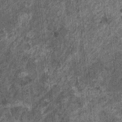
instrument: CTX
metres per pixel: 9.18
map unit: HNhu
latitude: 0.4790
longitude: 5.0486
